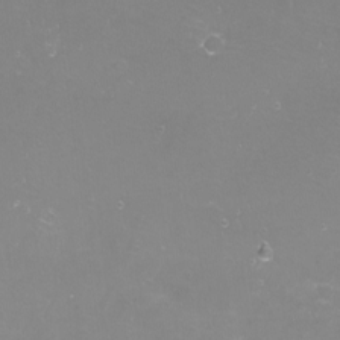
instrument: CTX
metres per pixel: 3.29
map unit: Nhu
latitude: -12.5385
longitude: -60.2900
